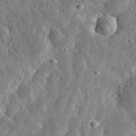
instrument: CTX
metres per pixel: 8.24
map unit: eHh
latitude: 34.2900
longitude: -79.5371
